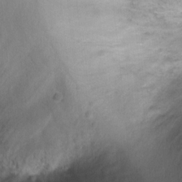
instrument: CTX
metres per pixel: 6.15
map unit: Ht
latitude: -6.3495
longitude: -37.7261
